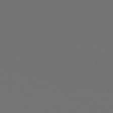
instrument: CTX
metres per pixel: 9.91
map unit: Hpe
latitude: 76.3656
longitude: -139.5938
